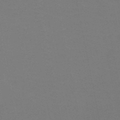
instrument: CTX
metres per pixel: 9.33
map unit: HNb
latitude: -50.4818
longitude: -52.4034
